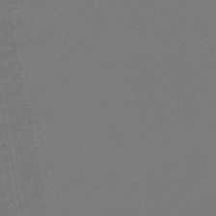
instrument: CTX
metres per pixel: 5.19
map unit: eHb
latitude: -46.5384
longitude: 85.7855
